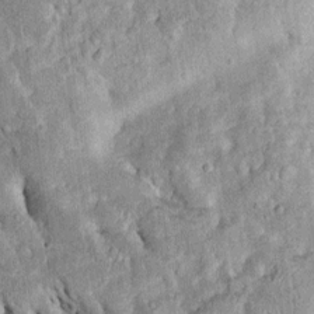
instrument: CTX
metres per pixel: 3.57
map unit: Htu
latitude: -0.3496
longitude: 150.1038
